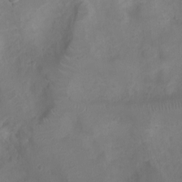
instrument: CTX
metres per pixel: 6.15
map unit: Ht
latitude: -4.5384
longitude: -16.3845
